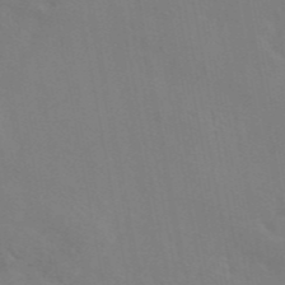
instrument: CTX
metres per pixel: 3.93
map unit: eAb
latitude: 45.9150
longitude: 112.7085
